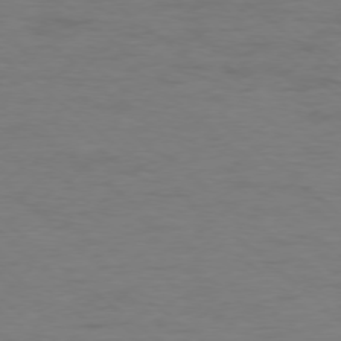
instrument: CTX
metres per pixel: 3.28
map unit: Ap
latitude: -77.2376
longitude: -76.4790
